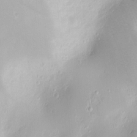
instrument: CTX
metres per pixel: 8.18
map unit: Nve
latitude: -8.1417
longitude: 174.6140
